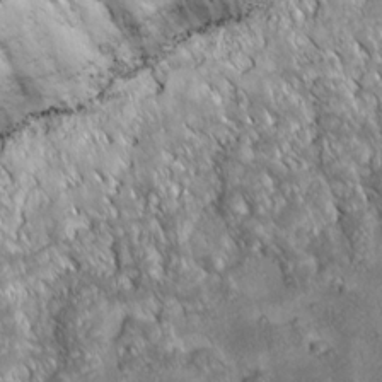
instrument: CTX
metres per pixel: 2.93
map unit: eHh
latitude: 6.6868
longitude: -76.7435
